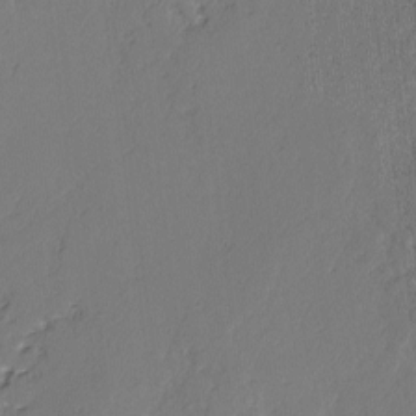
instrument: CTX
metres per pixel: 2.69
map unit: lAvf
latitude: -2.9919
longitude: -107.6883
